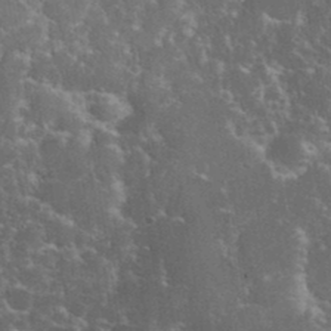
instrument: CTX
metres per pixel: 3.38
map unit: eHh
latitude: 36.2901
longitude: -61.5182
